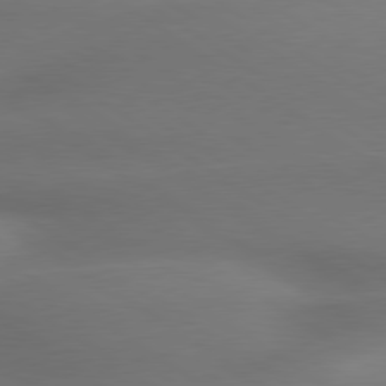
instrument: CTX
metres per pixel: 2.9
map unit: lApd
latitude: 79.5182
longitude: -134.8758
